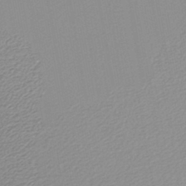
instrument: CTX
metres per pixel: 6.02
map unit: lHb
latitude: -44.2551
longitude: 68.1983
